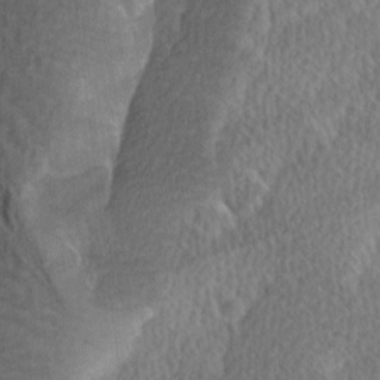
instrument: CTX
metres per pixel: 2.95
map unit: Ave
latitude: 8.9325
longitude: -106.5546
